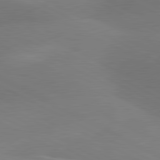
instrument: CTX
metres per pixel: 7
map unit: lApd
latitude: 80.9325
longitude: 127.0297
